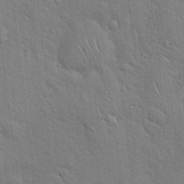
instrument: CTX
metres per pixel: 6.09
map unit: Hto
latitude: 19.0269
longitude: -51.8961
